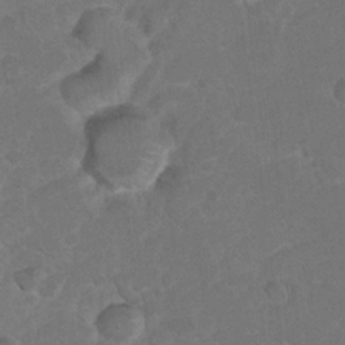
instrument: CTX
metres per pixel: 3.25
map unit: Hto
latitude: 6.2522
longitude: -30.6869
